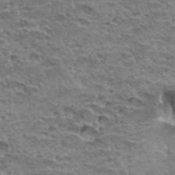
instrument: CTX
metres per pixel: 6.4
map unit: Hto
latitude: 32.3089
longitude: -40.0822
